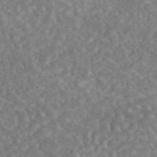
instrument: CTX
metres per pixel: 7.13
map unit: eAb
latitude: 44.7813
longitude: 124.1795
